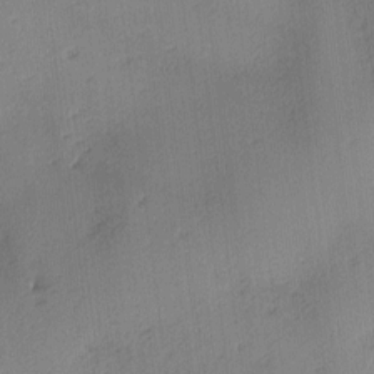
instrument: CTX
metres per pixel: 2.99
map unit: lAa
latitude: 3.9906
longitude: -112.2900
